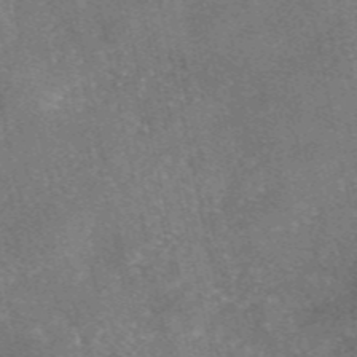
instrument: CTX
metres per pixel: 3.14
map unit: eAb
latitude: 47.4238
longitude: 104.7463
